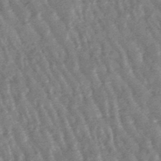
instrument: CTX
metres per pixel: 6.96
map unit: lHb
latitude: -48.0850
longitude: 79.3887
